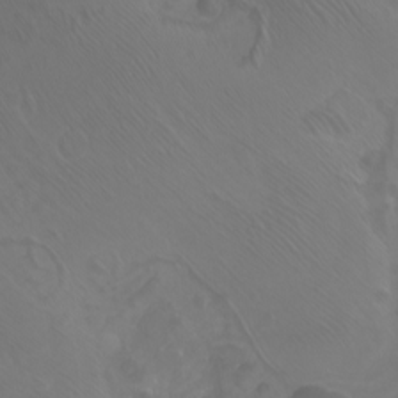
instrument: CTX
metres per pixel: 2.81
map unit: Nhu
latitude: -8.4062
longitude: -93.2348
